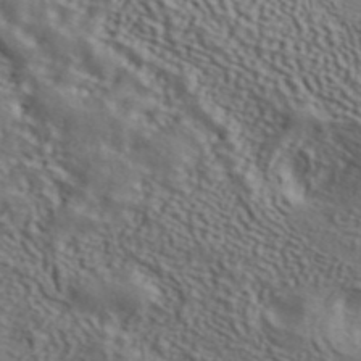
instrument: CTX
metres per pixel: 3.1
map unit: ANa
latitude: 45.3859
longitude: 44.7274
